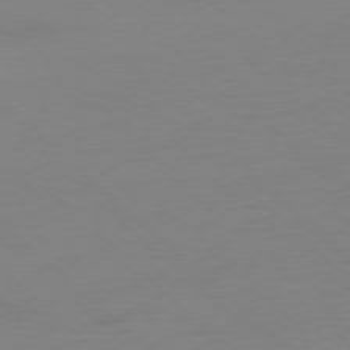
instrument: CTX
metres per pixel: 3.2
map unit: Ap
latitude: -77.8989
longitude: -70.3845
